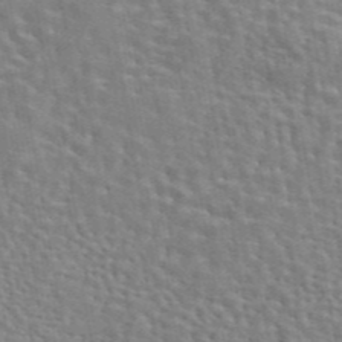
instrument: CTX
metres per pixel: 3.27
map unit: eAb
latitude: 44.6112
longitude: 110.3306
